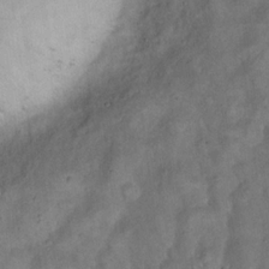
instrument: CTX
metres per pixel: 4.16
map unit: eHh
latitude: 17.9150
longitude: -62.4790
